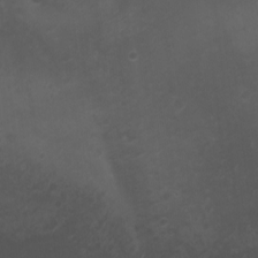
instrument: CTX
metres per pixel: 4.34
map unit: Htu
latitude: -5.0486
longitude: -88.0255
